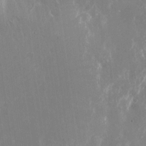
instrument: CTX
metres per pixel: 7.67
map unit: Nhu
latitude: -22.9542
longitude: -72.8002
